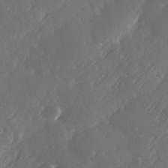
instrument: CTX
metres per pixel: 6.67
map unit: Ave
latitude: 1.7638
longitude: -111.5749
